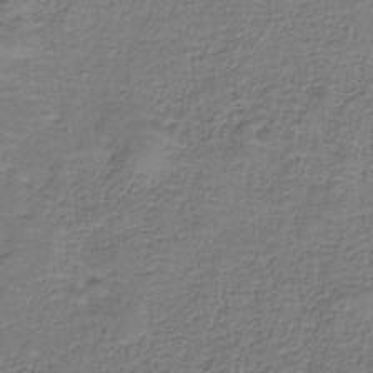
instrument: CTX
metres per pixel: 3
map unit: eAb
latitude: -36.5007
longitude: 52.8974
